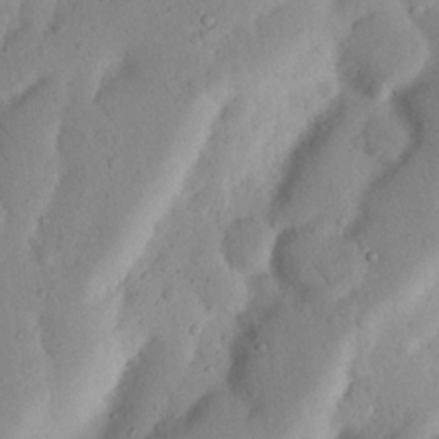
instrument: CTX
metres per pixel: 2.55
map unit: Nhu
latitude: 17.8205
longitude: -75.4993
